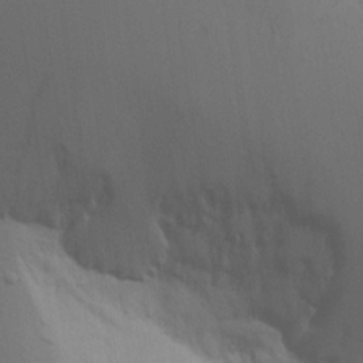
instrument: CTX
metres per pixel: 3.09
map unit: Aa
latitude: 14.9892
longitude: -142.4790
